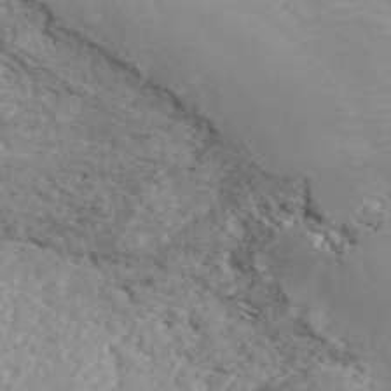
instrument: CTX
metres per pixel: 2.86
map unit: ANa
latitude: 43.7072
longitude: 44.8786
